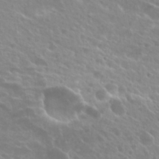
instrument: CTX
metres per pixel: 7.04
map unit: Hto
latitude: 26.5546
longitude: -39.7450
